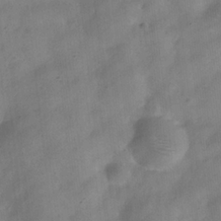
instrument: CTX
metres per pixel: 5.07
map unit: Hve
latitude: -31.9556
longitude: 94.7841
